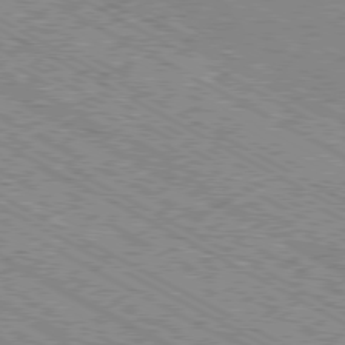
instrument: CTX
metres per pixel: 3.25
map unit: Ap
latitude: -80.3118
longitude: -52.8758
